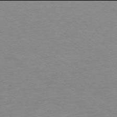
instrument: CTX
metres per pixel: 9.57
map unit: Ap
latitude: -78.0094
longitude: -59.8583
